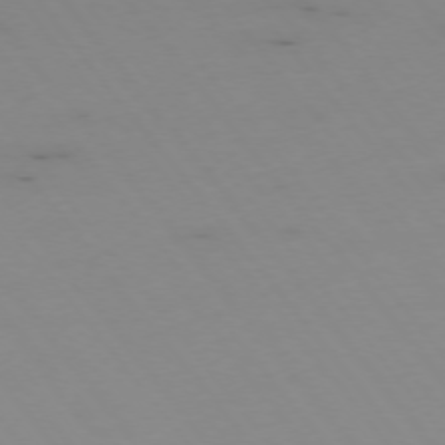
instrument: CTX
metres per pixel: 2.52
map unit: Hpe
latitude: -75.1054
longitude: 3.5588
